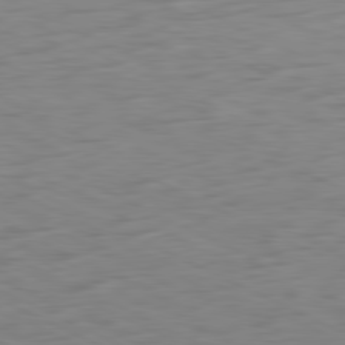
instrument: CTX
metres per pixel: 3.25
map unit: Ap
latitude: -81.1053
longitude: -60.9136
